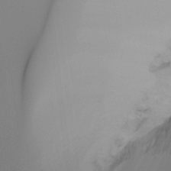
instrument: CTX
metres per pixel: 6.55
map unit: Ht
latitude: -16.6897
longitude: -47.1970
